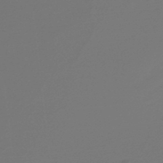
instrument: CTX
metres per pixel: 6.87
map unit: lHb
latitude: -47.8800
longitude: 65.6533
